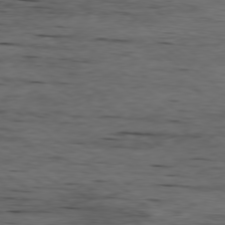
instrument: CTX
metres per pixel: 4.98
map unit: Ap
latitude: -79.0108
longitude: -90.8191
